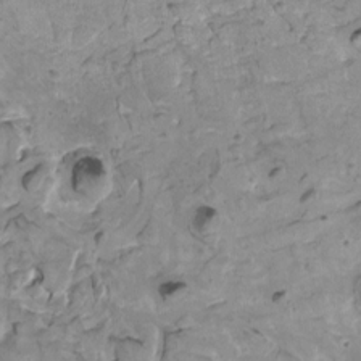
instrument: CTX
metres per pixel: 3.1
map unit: HNhu
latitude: 4.8002
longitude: 3.2942
